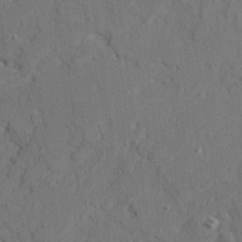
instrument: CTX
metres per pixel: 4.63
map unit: Ave
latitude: 22.6112
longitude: -130.7814
